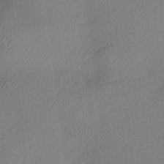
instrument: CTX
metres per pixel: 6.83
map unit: Ave
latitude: 2.8191
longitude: -115.4426
